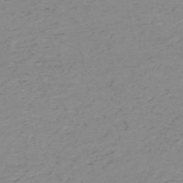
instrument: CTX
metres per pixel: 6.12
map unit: HNb
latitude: -51.7478
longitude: -51.6882
